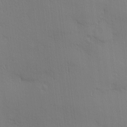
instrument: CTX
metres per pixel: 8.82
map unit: Nhu
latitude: 3.2537
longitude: -75.6694
